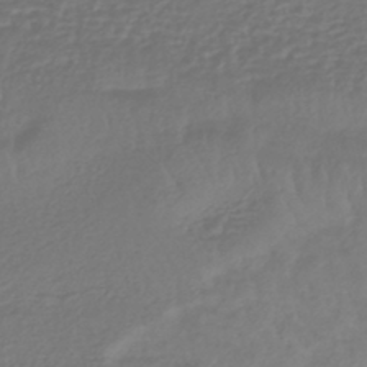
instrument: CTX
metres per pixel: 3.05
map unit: eHb
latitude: -43.8233
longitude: 81.5777
